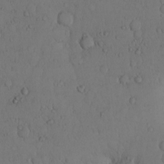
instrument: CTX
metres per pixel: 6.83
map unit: Hto
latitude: 9.1592
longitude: -57.6127
